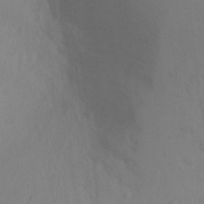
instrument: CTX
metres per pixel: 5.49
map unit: Nhu
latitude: -11.2565
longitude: -33.6883
